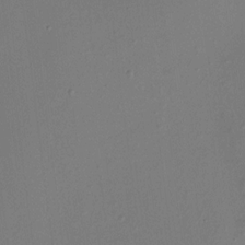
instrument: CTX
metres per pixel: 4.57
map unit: HNhu
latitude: 7.3671
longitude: -0.1955
